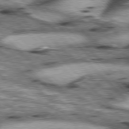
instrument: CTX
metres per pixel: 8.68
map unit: lApd
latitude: 76.9702
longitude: -50.3656
